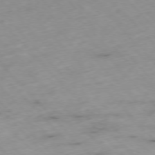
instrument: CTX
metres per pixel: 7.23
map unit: Hpe
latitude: -76.9353
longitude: -17.3860
